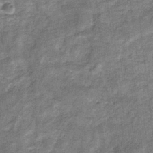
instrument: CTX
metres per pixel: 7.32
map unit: eHb
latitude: -34.8975
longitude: 76.1417
